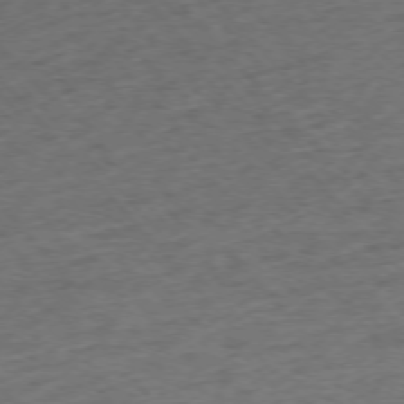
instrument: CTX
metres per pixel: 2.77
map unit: Ap
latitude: -75.8612
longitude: -80.6113
